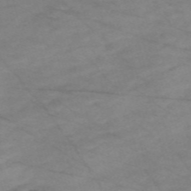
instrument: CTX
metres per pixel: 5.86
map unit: Nve
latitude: -59.2942
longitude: 61.1809
